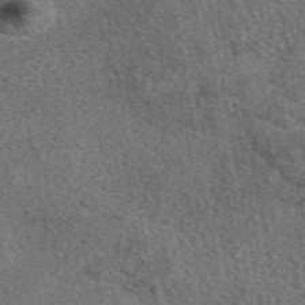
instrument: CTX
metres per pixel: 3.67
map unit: eAb
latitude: 49.0647
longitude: 111.9367
